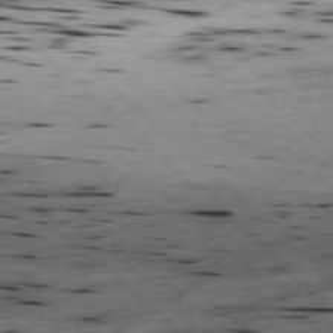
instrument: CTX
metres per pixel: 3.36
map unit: Hpe
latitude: -78.1039
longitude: -19.5749
